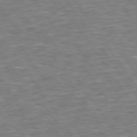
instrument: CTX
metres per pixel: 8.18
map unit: Hpe
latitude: 73.7450
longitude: -125.2914
